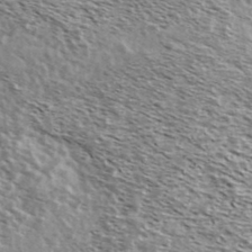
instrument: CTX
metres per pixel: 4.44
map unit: Ave
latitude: 38.6112
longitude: -108.8002
